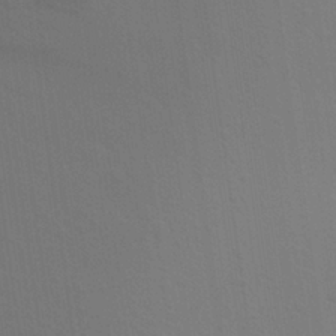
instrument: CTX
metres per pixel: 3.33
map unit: Aa
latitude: 25.8394
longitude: -145.7449
